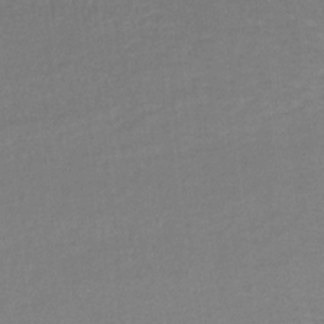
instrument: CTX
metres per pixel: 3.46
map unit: lHb
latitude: -37.4643
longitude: 58.2739
